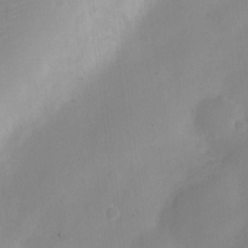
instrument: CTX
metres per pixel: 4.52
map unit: Nve
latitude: -22.3118
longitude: 106.1795
